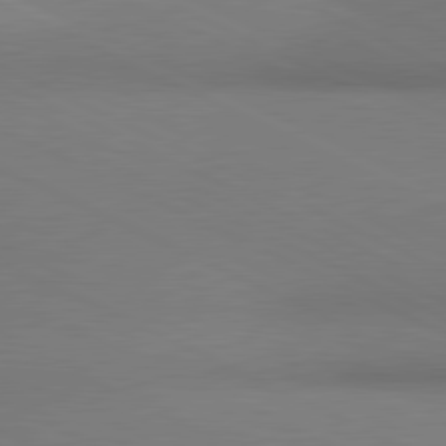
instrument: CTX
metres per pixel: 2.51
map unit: lApd
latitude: 80.9892
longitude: 144.5763
